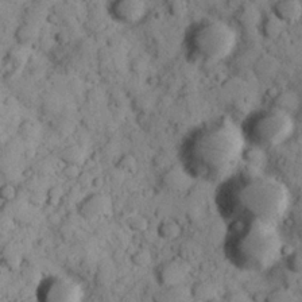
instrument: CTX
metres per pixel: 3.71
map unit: Hve
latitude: 24.8380
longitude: 147.4832
